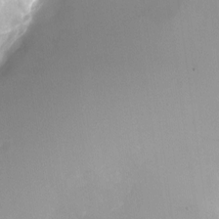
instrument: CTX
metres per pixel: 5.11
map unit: Nhu
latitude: -23.5399
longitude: -71.3670
